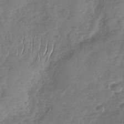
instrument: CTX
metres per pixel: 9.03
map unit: Nhu
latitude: -31.3698
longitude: -60.9702
